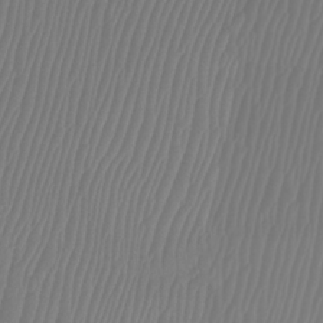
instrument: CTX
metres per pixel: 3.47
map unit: Htu
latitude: -8.2361
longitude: -74.8191
